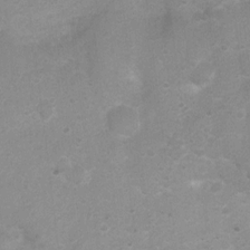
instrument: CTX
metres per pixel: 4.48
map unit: Nhu
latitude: 3.8016
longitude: -26.9892
